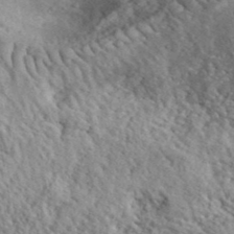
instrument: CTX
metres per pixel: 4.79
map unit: ANa
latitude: 40.7813
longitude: -86.4034
